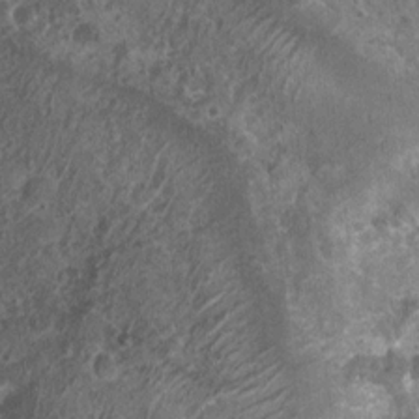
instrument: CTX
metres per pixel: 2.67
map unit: Nhu
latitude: 7.5182
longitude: -20.3656
